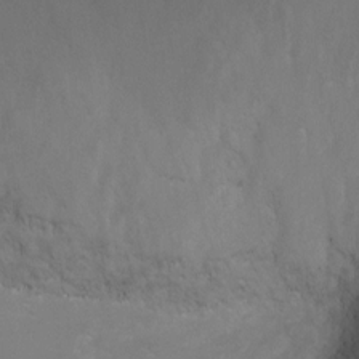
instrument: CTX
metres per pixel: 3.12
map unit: Ht
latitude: 1.8205
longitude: -24.7435
